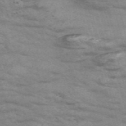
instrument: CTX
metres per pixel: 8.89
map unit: Nve
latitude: -58.2172
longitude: 54.7841
